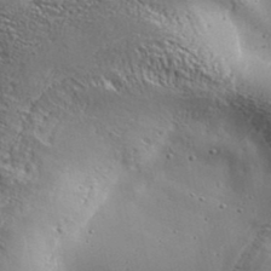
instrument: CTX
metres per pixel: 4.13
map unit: Aa
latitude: 32.4601
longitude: -134.1577
